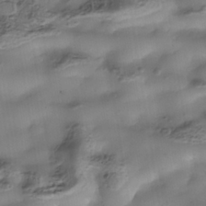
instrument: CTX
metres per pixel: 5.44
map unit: Nhe
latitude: -37.8800
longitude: -117.3860
